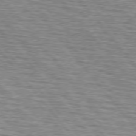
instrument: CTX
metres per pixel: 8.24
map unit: lApd
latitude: 75.5182
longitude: -76.4412
